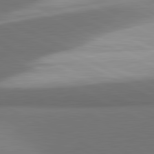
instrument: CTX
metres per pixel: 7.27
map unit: lApd
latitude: 81.6694
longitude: 155.2754
